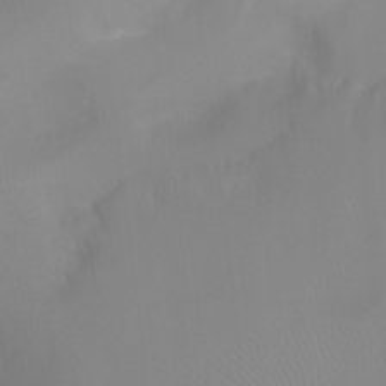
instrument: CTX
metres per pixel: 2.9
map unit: Ht
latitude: -5.8800
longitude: -27.9717
